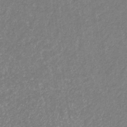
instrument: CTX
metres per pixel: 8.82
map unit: eHb
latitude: -31.4265
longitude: 70.2740
